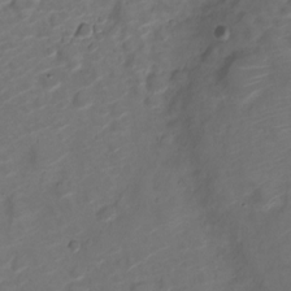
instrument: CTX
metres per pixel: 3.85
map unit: Nve
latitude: -20.4440
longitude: 105.9178
